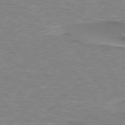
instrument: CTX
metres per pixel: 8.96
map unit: lApd
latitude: 74.2334
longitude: -51.9717
